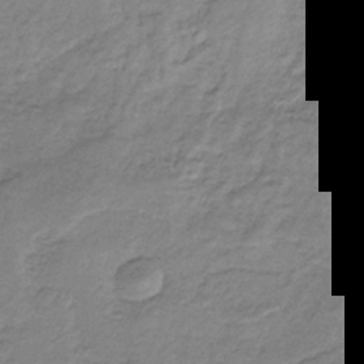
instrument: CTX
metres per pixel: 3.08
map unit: HNb
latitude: -31.7099
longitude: 61.3699
